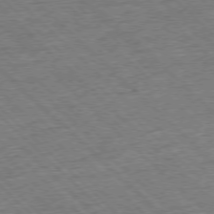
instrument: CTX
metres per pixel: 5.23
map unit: Hpe
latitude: -77.4076
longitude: -15.1215
